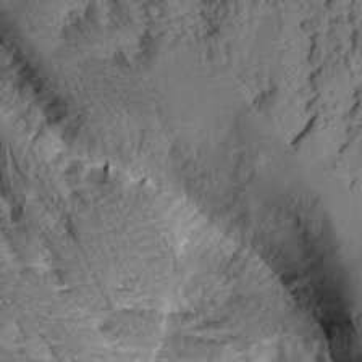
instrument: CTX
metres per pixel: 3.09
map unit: Aa
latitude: 8.5168
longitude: -128.6868
